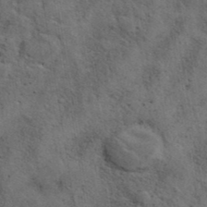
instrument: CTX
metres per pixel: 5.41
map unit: eAb
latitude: 38.6301
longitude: 112.7274
